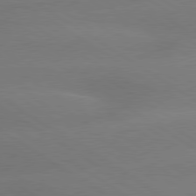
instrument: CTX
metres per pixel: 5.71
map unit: lApd
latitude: 79.9339
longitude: -141.8772
